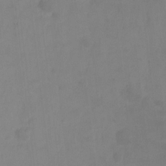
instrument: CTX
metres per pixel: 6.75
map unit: Ht
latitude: -10.8219
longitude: -39.4048
